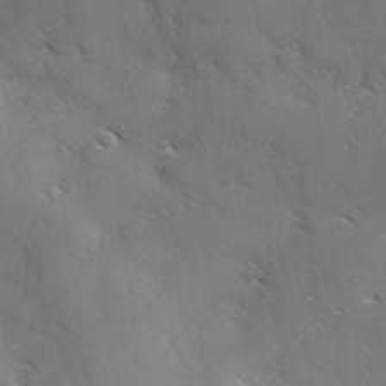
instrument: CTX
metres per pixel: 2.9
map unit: Ave
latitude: -0.2362
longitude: -111.8584
